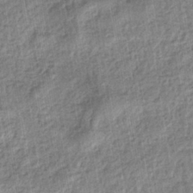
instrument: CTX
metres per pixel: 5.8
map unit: eHb
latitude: -37.4076
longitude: 79.8422
